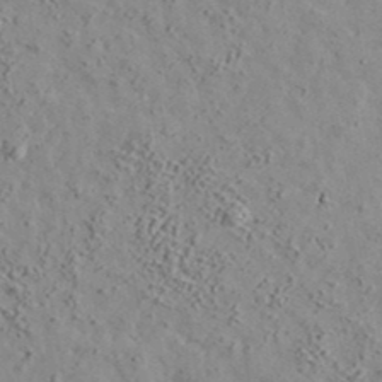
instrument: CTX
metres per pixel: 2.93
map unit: lHvf
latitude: 38.4979
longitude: -92.4034
